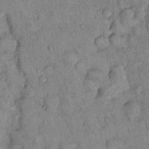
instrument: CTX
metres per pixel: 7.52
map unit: Hto
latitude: 13.7450
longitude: -58.9892
